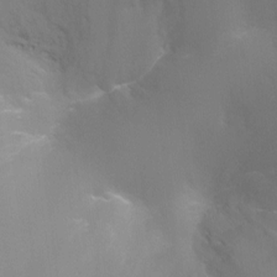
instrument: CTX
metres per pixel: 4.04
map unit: Ht
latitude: -4.5762
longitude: -25.3103
